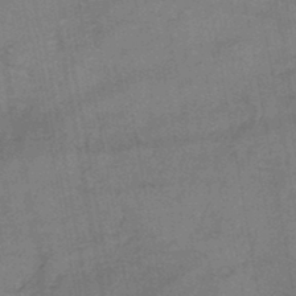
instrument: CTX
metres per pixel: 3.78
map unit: HNb
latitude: -45.2376
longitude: -37.7261
